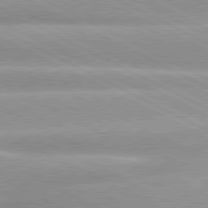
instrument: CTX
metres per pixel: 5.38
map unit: lApd
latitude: 80.3656
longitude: -136.2523
